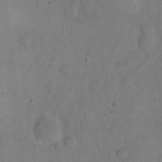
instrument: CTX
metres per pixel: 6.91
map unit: eHh
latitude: 20.7435
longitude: -61.9339
